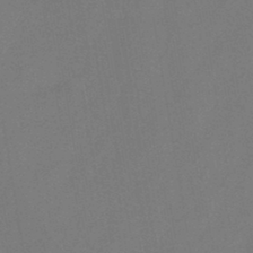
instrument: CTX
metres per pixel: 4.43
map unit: HNb
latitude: -44.8786
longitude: -39.0458
